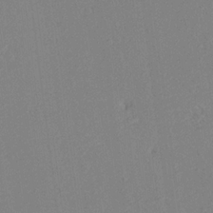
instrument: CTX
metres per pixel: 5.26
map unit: Ave
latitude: 18.4601
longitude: -140.4412
